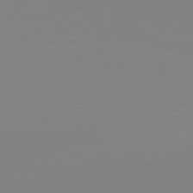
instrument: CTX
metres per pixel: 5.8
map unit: Hpe
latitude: 77.4426
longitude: -131.0081
